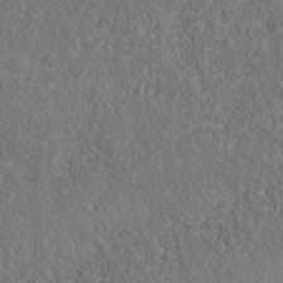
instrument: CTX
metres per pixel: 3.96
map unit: Nhu
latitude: -39.8045
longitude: -84.4412
